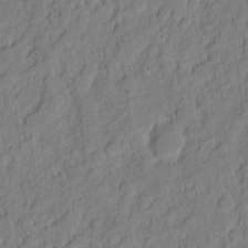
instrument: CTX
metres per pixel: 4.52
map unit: eHh
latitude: 6.7057
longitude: -76.0633
